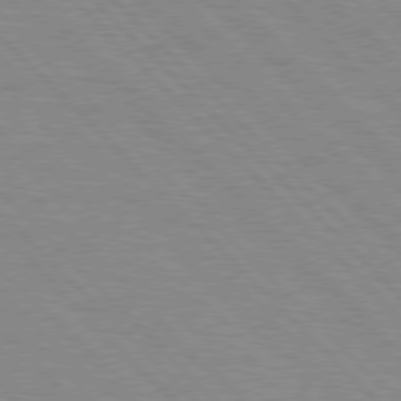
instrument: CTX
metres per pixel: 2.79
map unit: Hpe
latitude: 76.7057
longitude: -155.1025
